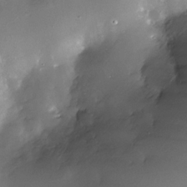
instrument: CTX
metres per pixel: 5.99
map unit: Nhe
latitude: -32.2551
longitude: -117.4615
